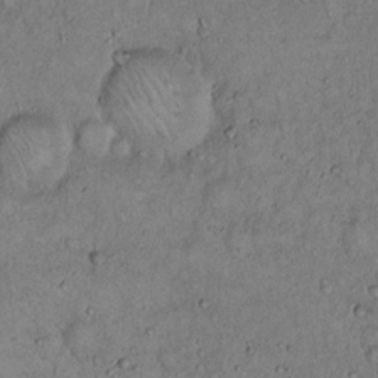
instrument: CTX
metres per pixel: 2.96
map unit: Hto
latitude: 14.5357
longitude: -57.0647
